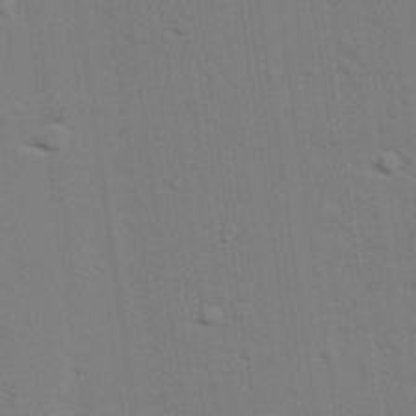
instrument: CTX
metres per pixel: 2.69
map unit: lAvf
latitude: 27.1970
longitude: -108.8569
